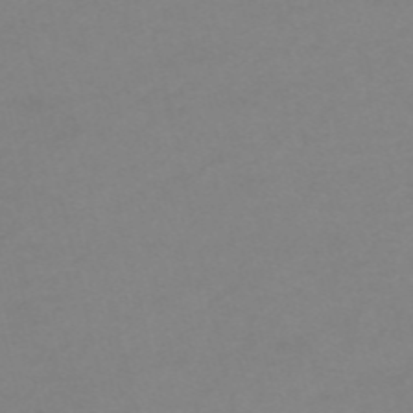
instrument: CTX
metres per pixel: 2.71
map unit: HNb
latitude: -55.5021
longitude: -41.3859
